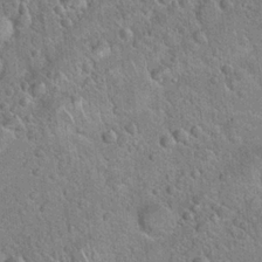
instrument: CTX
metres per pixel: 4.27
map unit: Hto
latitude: 20.0633
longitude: -50.8758
